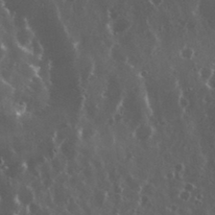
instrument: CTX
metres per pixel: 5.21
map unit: eHh
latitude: 35.1970
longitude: -58.4790
